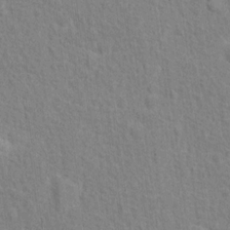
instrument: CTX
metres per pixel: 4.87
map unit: Hto
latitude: 13.0837
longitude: -38.0444
